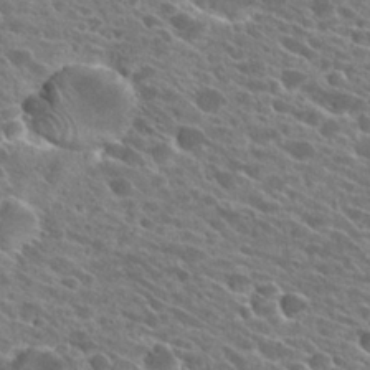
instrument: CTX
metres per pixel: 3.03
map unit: Hto
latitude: 25.3481
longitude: -41.1403
